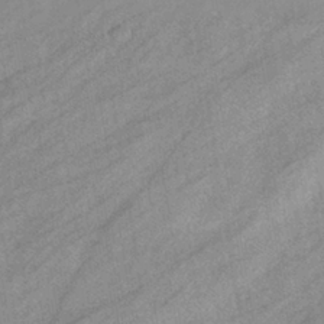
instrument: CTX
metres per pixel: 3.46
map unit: eHb
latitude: -39.6344
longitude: 81.7289
